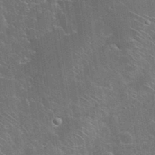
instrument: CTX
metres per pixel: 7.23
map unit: eHh
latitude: 38.4034
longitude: -64.6301
